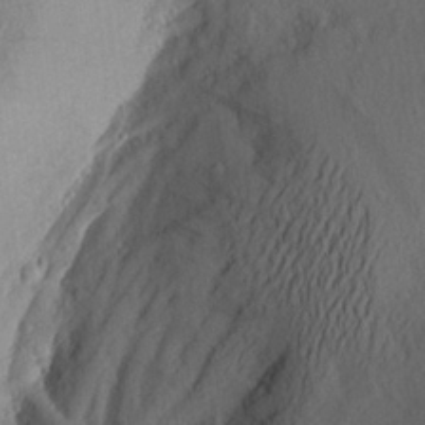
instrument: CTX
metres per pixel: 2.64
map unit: Aa
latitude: 25.5938
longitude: -147.1026
